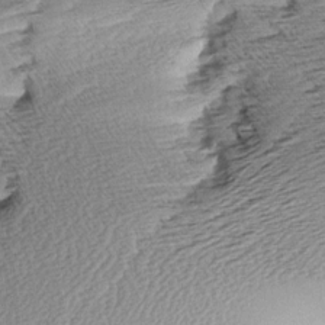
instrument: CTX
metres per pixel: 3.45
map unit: Aa
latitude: 8.7246
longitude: -141.1214
